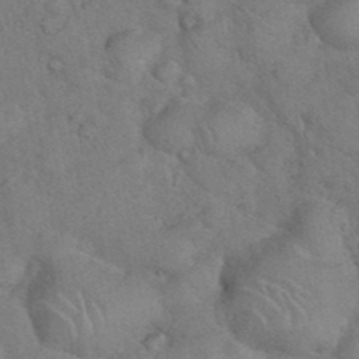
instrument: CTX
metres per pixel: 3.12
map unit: eHh
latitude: 36.5168
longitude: -64.3467
